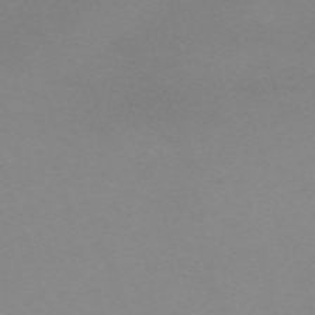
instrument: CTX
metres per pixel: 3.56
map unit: eHh
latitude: -62.9352
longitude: 48.8030
